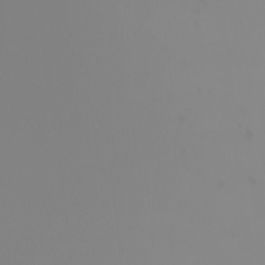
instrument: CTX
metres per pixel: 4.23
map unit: Nhu
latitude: -5.2187
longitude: -90.5924
